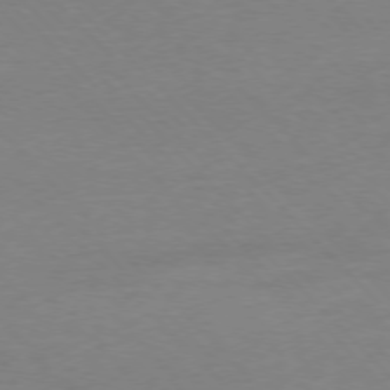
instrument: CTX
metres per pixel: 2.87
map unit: Ap
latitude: -77.1998
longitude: -92.8947
